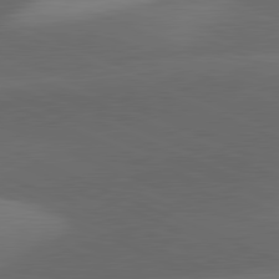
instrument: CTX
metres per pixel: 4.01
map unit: lApd
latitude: 81.5182
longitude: 132.5196
